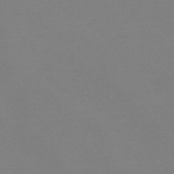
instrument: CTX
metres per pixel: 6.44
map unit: eHb
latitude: -48.8975
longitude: 87.0298
